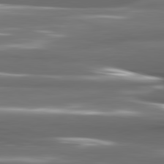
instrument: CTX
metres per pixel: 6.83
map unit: lApd
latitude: 82.0822
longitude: -140.8569
